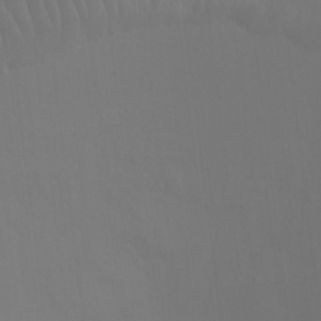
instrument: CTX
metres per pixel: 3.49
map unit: Ht
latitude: -4.6329
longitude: -24.7813
